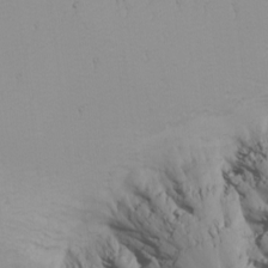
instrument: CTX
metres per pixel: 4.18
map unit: Nhu
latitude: -4.5762
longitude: -83.7638
